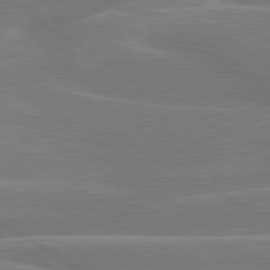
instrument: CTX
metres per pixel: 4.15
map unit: lApd
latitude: 79.7450
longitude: -122.9136
